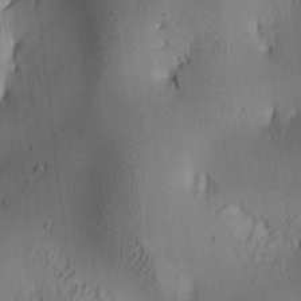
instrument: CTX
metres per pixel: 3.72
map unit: lAa
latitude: 5.7261
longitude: -113.8394
